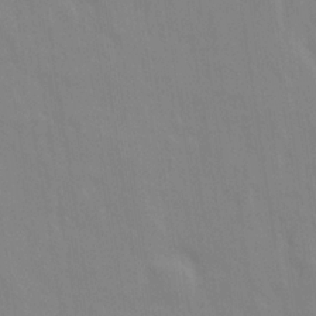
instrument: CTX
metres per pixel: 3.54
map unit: Ave
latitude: 21.6127
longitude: -134.4223
